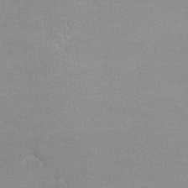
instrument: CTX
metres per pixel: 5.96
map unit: lHvf
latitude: -12.4251
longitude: -101.8206
